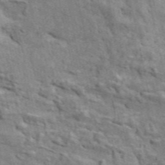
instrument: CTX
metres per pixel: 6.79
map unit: ANa
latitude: 49.0836
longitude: -82.5167
